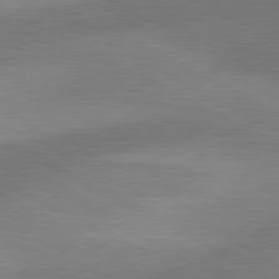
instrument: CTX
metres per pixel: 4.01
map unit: lApd
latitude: 81.0836
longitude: 127.9745
